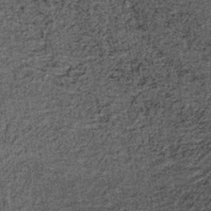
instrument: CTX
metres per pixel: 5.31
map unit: lHb
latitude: -37.9556
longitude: 64.1417
